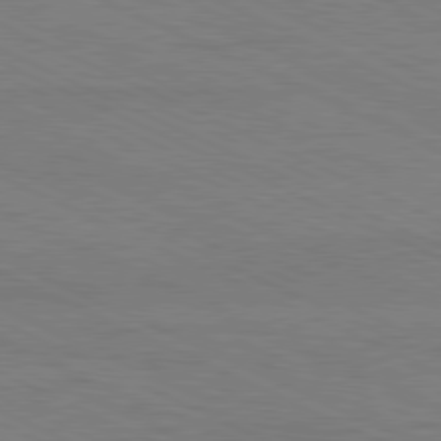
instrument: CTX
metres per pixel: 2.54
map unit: Hpe
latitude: -81.6722
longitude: 18.4251
